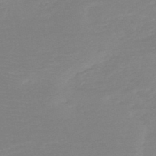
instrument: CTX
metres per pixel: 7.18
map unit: HNb
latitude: -48.9542
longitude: -43.2159
